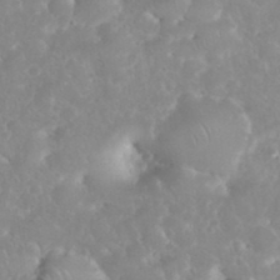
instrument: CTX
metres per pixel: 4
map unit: eHh
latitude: 34.9135
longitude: -63.4805
